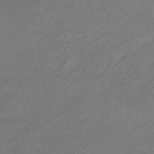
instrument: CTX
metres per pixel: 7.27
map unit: HNhu
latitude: -42.2361
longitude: 92.5952
